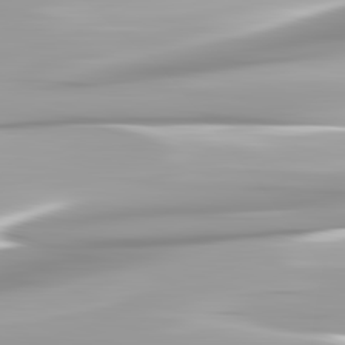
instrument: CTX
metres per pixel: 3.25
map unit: lApd
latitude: 82.5923
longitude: -138.5735
